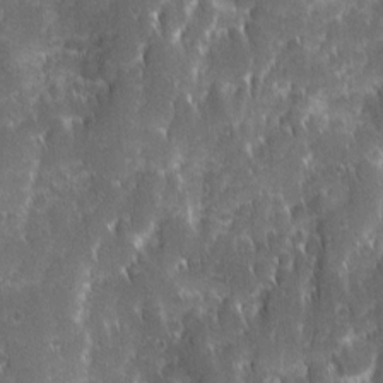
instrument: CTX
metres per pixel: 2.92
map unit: Ave
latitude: 9.6505
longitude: -104.2901
